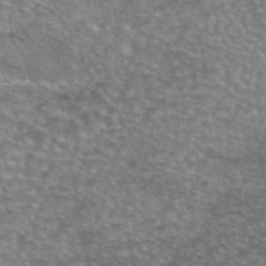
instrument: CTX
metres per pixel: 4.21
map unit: eAb
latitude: 45.4993
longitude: 103.7289
